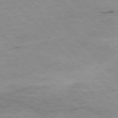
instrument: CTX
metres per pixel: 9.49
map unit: Hpe
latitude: -77.1242
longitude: 12.2551
